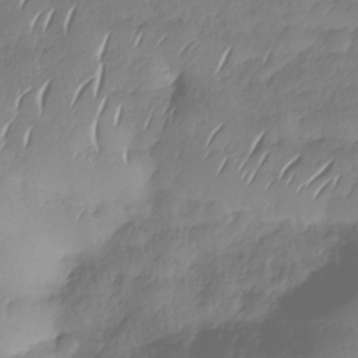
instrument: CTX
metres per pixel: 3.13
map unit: Nhe
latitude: -37.3887
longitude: -147.4994
